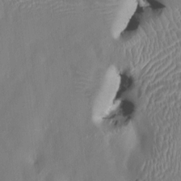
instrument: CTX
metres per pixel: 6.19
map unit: HNhu
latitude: 5.5749
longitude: -5.2159
